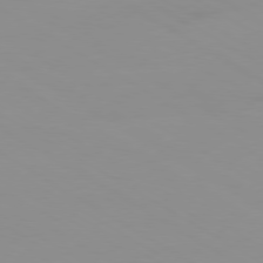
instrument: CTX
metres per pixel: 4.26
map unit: Ap
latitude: -79.9367
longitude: -92.9324
